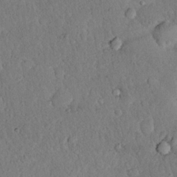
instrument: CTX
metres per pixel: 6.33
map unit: eHh
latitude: 19.5371
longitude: -62.6491
